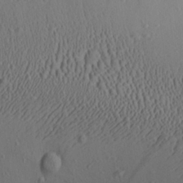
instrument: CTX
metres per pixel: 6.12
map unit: Aa
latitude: 26.6113
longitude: -137.1970
